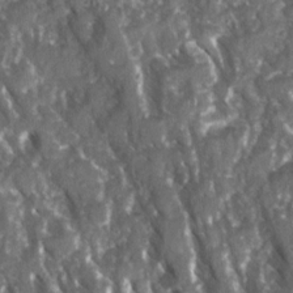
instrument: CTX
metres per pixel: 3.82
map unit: Ave
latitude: 15.6127
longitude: -131.8584
